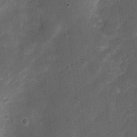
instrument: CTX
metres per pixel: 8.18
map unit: Nhu
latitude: 3.2348
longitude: -16.4790
